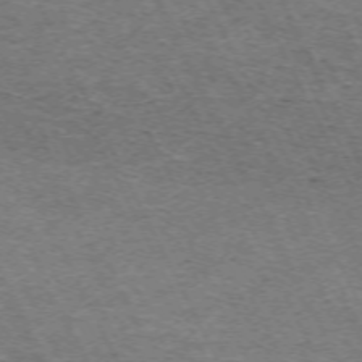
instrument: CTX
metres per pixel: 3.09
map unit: Hpe
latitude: -70.9731
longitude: 11.6155
